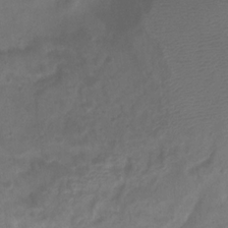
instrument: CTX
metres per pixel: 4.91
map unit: Ht
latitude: 2.0633
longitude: -21.4616
